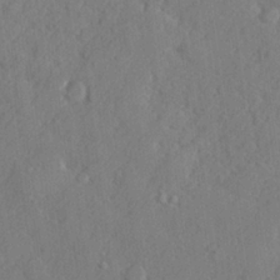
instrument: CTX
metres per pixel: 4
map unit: lHvf
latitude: 24.5923
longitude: 142.9541
